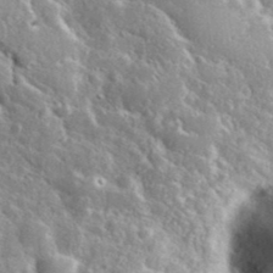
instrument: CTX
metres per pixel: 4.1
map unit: eHh
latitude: 37.5938
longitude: -60.7435
